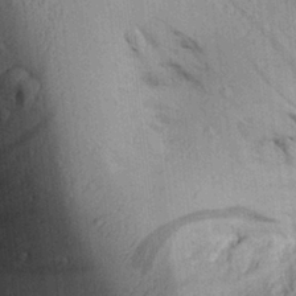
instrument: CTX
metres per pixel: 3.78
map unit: Aa
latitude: 27.1592
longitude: -134.8002
